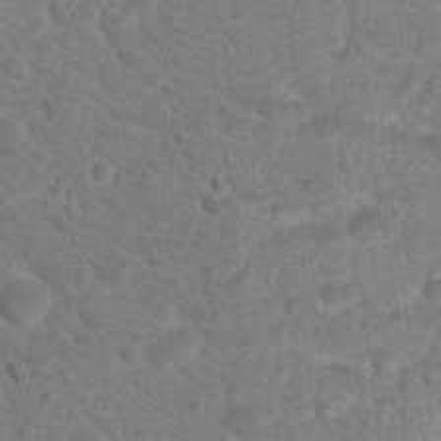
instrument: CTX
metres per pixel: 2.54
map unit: Nhu
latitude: 17.9528
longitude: -31.6316
